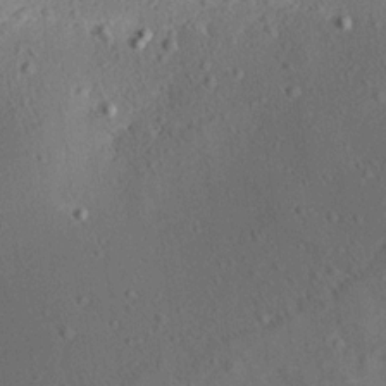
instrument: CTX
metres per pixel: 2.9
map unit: Aa
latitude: 12.8758
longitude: -140.4034
